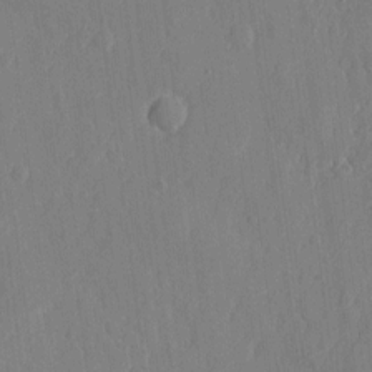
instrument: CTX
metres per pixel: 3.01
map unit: eHh
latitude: 6.0633
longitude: -73.0270
